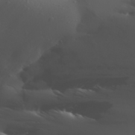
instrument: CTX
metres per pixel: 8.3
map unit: Aa
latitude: 31.3860
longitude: -132.9136
